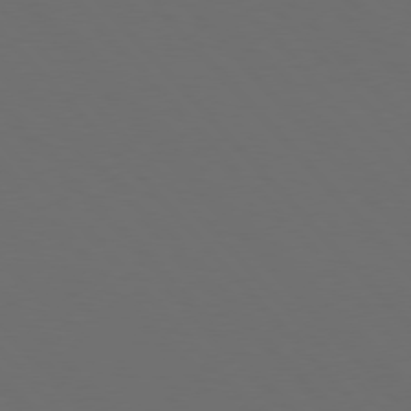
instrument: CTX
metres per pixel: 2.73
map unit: Hpe
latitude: 76.8758
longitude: -168.7246
